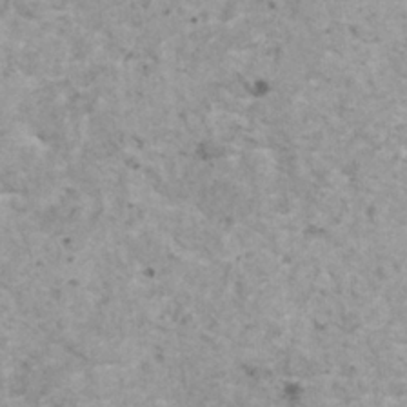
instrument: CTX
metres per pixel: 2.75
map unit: HNhu
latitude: 1.1781
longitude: 4.0661
